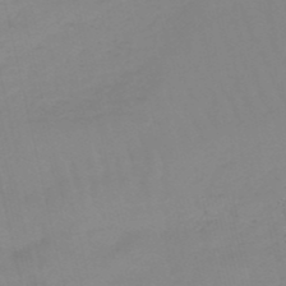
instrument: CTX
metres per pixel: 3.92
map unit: lHb
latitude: -48.6708
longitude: 76.3684
